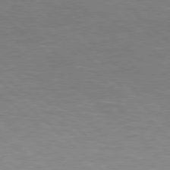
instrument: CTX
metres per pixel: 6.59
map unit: Hpe
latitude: 77.4993
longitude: -156.9324
